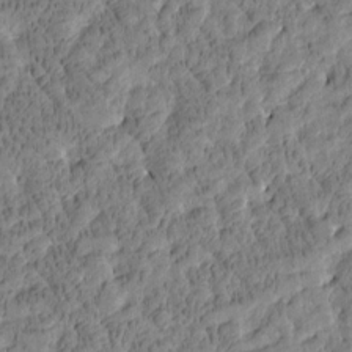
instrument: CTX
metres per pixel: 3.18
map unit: Htu
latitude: -3.8044
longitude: 175.5588
